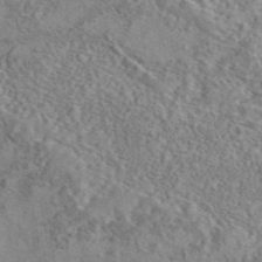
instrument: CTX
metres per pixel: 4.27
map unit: eAb
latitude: 42.2334
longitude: 110.5762
